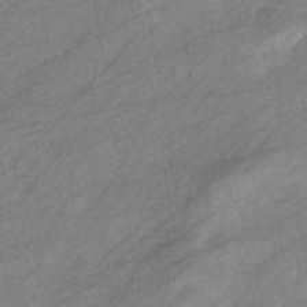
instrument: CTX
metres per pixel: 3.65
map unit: eHb
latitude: -39.7667
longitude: 81.8045
